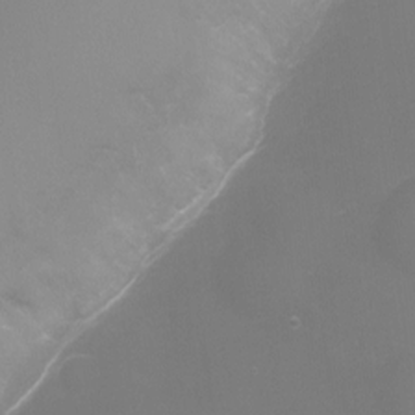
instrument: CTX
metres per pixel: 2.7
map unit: Ht
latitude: -9.7100
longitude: -29.2537
